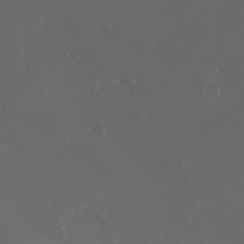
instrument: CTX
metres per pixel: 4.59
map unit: eHh
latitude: -3.7288
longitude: 20.0094
